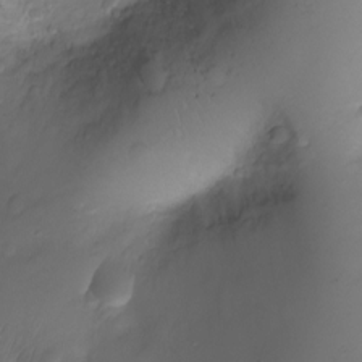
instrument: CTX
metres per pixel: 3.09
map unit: Ht
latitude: -3.4454
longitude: -29.1781
